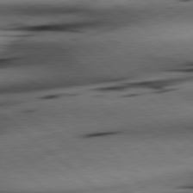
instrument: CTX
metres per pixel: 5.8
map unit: lApd
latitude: 79.0270
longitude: -140.3656
